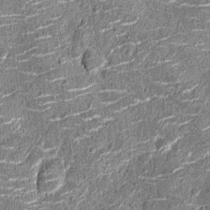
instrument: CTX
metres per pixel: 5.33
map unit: Nhu
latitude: -14.1984
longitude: -23.3482
